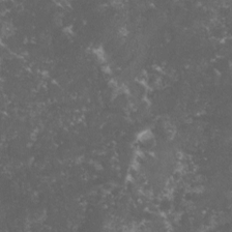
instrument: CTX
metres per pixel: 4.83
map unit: lHvf
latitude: -14.7275
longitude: -99.6882
